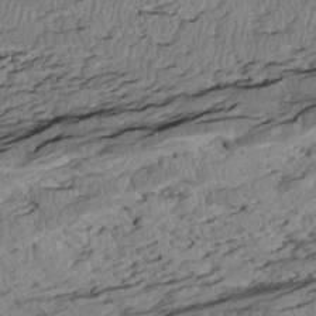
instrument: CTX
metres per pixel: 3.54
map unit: Htu
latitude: 2.6112
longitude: 149.3699
